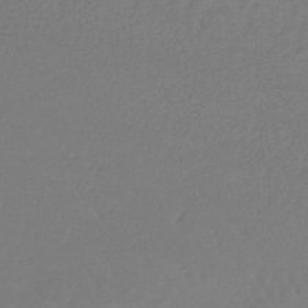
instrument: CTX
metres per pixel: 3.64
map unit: lHb
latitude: -42.7652
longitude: 68.4251
